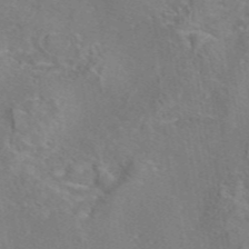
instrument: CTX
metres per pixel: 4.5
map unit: eAb
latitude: 45.6505
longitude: 109.5399
